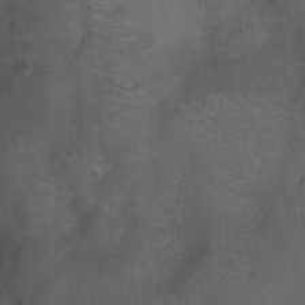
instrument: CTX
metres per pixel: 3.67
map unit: Nhu
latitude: -10.8786
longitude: -21.1026
